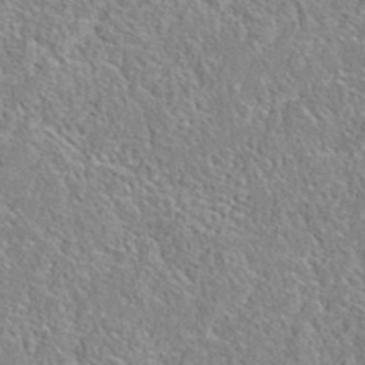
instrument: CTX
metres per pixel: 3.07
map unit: eAb
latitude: 35.9528
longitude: 112.7652
